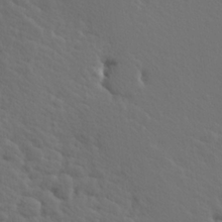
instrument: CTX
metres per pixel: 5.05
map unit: Hve
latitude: 25.7638
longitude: 145.2943
